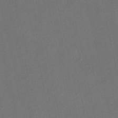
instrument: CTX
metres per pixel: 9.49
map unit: HNb
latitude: -35.4265
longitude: 51.2943
